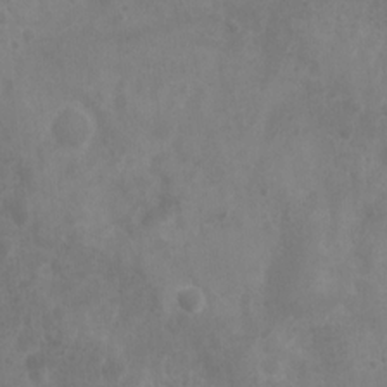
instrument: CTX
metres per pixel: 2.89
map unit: Nhu
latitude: 6.0255
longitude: -19.1025
